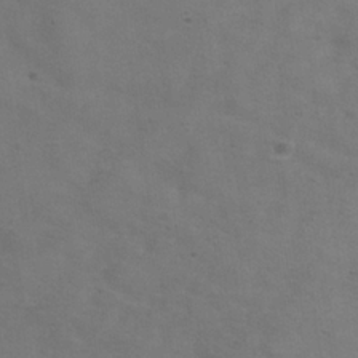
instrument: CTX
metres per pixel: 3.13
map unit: Hve
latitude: -34.0661
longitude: 91.2754
